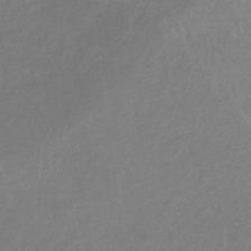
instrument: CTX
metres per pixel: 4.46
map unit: lHb
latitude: -37.0864
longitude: 74.2362
